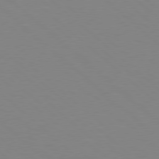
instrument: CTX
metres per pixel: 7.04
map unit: Hpe
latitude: 78.1011
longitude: -161.6127
